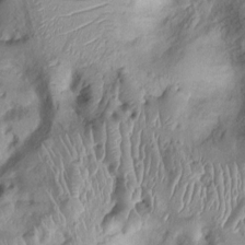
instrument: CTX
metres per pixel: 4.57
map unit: Ht
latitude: -0.1606
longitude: -13.6883
